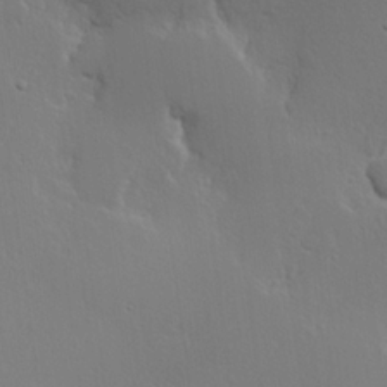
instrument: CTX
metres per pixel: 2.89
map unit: Hve
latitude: 23.4426
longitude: 145.7100
